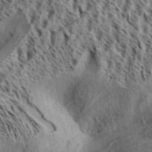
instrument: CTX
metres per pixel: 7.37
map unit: Aa
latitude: 32.4790
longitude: -137.3482
